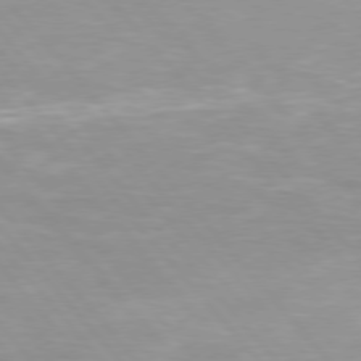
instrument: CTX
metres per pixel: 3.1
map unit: Hpe
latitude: 76.0822
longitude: -155.1214
